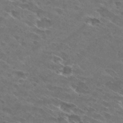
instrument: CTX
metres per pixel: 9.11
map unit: Hto
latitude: 29.5371
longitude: -44.2144
